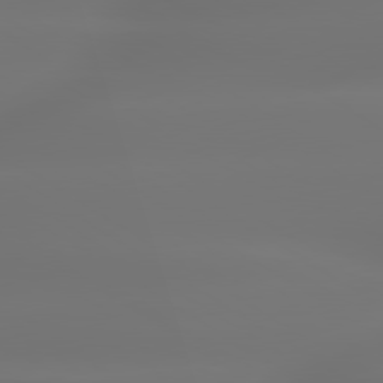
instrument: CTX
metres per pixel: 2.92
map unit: lApd
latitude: 79.7639
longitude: -137.5938
